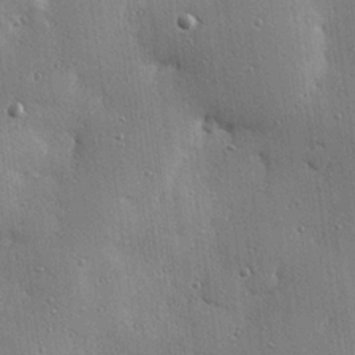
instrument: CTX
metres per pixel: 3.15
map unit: eHh
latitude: 23.8394
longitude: -89.2915
